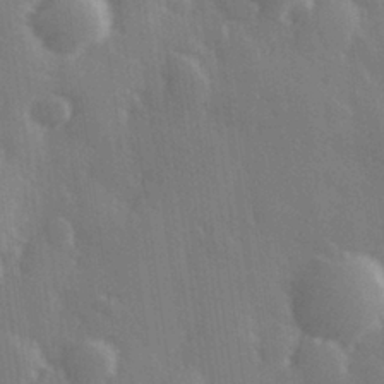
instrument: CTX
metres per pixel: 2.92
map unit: Hve
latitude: 27.6694
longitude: 146.7463
